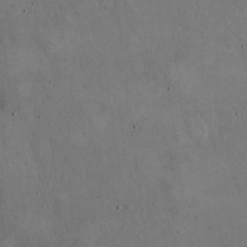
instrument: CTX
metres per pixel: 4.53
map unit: Hto
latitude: 15.1026
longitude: -60.3656
